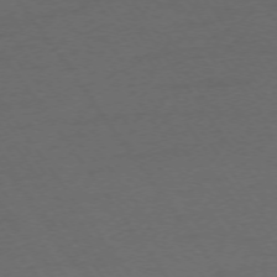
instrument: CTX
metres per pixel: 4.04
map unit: Ap
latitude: -74.1417
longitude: -74.5735
